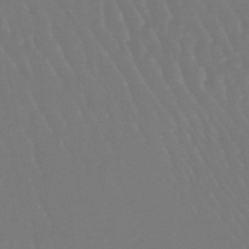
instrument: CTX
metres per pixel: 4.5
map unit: eHb
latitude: -46.7274
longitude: 79.8422
